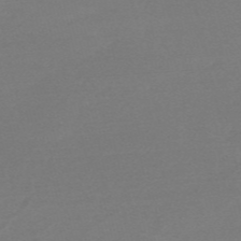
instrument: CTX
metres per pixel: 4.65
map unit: HNb
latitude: -55.5966
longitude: -40.4978
